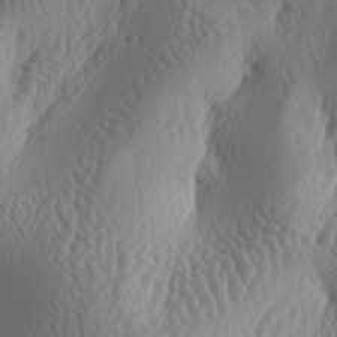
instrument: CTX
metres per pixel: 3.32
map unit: lAa
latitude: -6.8219
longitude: -128.6679
